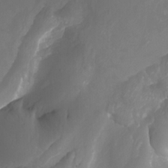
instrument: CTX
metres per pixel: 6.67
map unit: Nhu
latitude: -5.7099
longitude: -76.9513
